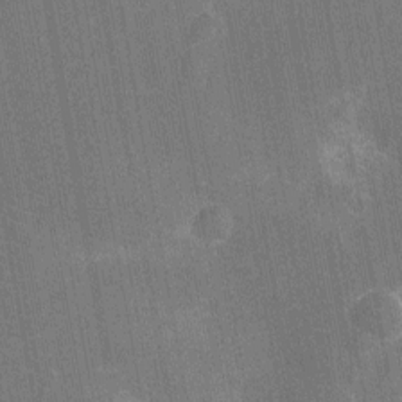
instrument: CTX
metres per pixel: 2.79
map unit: Ht
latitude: -10.3306
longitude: -21.9717
